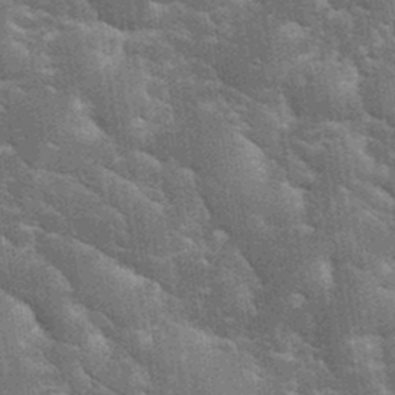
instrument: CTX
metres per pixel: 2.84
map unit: eHh
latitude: 34.8758
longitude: -65.4615
